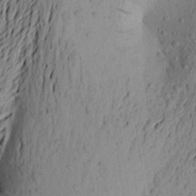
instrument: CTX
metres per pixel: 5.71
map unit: Aa
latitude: 22.1578
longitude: -149.1781
